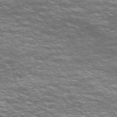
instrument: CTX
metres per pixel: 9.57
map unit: Nve
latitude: -59.1431
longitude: 57.3321
